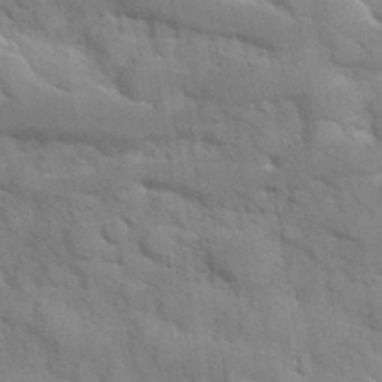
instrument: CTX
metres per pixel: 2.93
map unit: Hve
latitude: 31.5371
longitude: 151.2943
